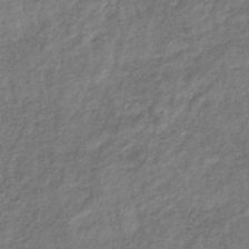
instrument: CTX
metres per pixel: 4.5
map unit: lHb
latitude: -40.0661
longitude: 75.0676
